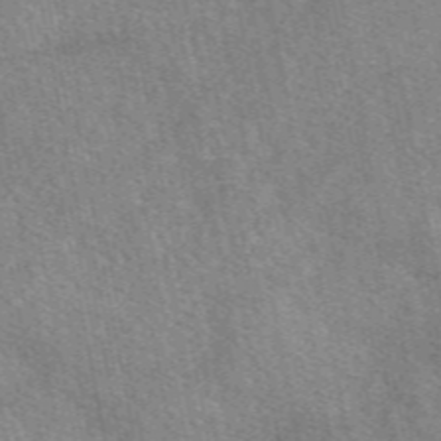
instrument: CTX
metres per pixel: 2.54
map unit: eAb
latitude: 49.7828
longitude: 120.1417
